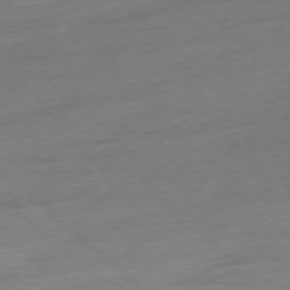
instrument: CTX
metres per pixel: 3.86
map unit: Ap
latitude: -77.7856
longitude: -97.5182
